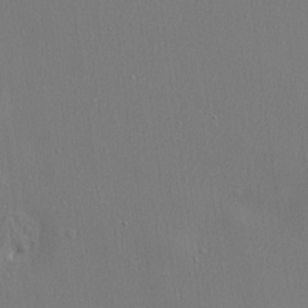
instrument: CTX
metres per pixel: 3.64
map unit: lHvf
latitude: 22.7246
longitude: 141.8044
